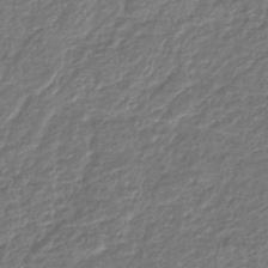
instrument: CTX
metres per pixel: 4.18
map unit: lHb
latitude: -43.5021
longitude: 69.1242
